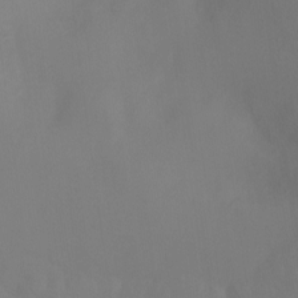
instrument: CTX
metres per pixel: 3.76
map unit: Ht
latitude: -7.0675
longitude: -31.3293
